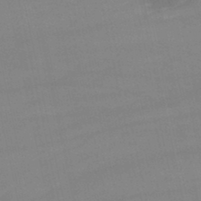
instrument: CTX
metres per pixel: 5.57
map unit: lHb
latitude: -46.6329
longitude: 70.0850
